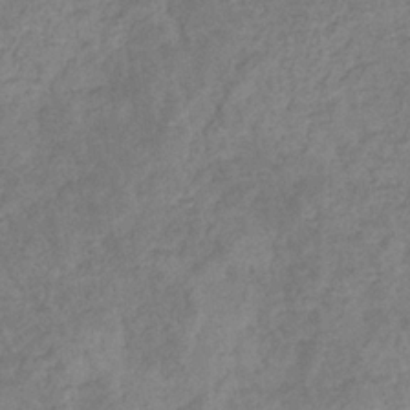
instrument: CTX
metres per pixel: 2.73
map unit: eHb
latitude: -34.1039
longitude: 76.2739
